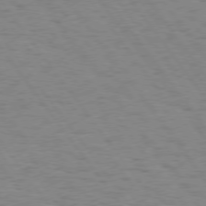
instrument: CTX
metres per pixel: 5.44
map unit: Hpe
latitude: 74.6113
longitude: -136.6302
